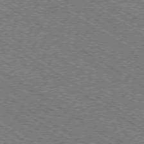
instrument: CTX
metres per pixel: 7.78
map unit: Ap
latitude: -79.1809
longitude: -78.6302
